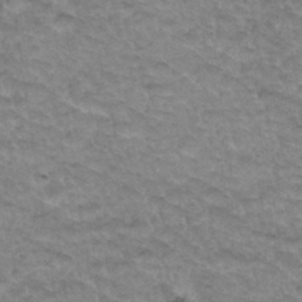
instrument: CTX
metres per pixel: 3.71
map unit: Hto
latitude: 34.4412
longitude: -47.9339
